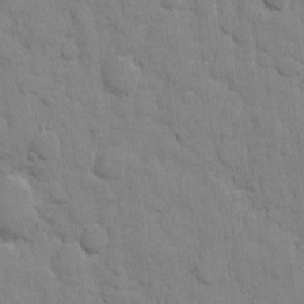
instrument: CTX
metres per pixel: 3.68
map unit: eHh
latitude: 9.7828
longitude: -66.9324
